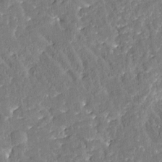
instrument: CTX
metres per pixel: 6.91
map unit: Htu
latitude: -2.4628
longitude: 174.9352
